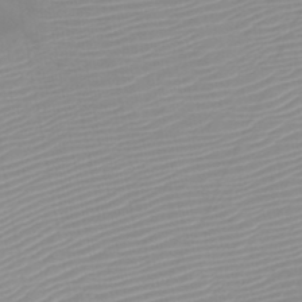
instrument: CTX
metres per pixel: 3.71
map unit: HNb
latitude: -45.6533
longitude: -43.6127
